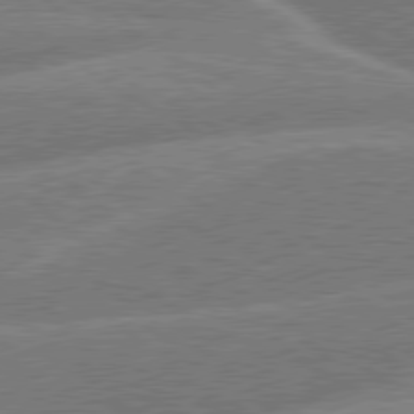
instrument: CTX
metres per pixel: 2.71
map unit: Hpe
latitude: 79.0648
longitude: -152.7247
